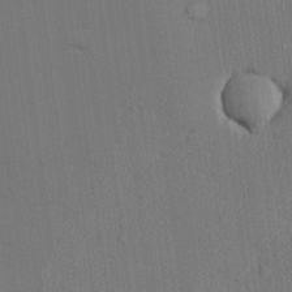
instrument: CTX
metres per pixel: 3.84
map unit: lHvf
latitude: 23.4993
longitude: 142.1794
